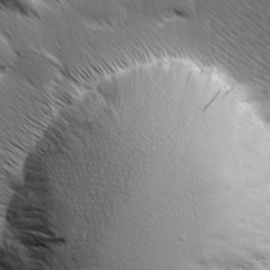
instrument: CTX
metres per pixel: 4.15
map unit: Ave
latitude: 7.9717
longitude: -106.1389
